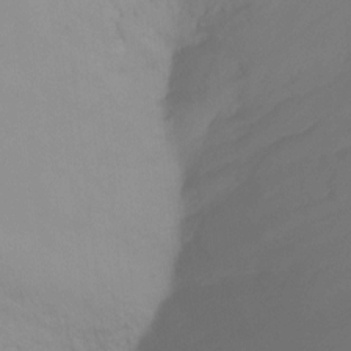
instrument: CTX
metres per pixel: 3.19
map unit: Ht
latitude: -12.7274
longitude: -50.1388
